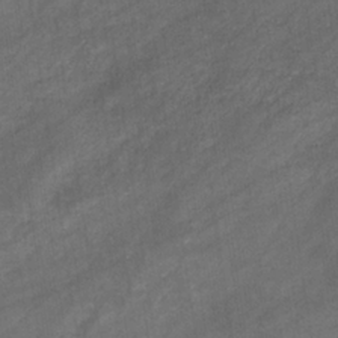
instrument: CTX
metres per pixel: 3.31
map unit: eHb
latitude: -32.9731
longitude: 71.6911
